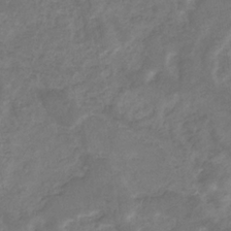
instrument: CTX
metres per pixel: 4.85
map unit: eHb
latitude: -33.2565
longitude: 72.3873
